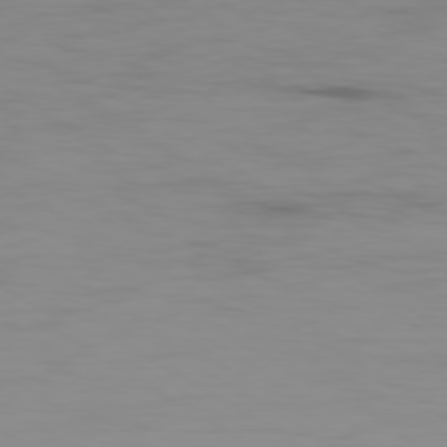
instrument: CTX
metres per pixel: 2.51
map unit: Ap
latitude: -79.5021
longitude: -92.4601
